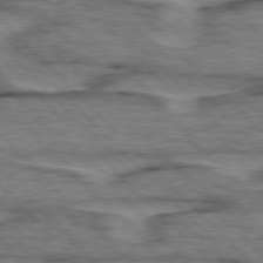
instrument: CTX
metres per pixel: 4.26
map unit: lApd
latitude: 76.6112
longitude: -78.0633
